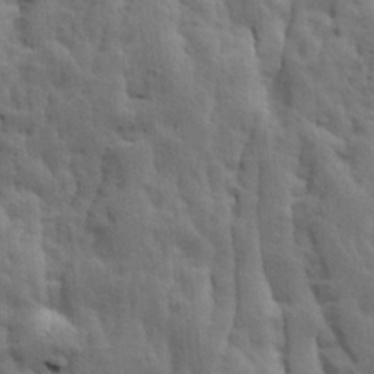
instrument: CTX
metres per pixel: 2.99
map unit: Ave
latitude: 13.8395
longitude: -134.5357
